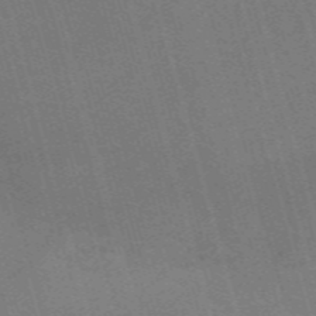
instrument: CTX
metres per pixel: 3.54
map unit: Nve
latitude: -59.5777
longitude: 62.8219
